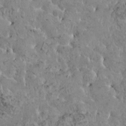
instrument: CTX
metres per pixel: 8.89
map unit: HNhu
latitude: 5.8016
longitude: -0.9324
